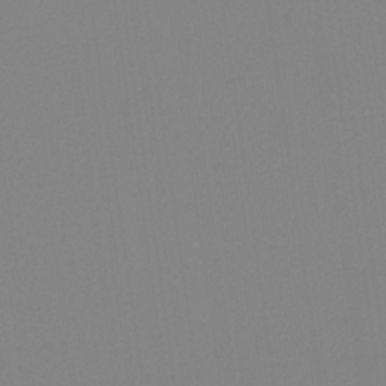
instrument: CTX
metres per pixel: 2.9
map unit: HNb
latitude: -36.4251
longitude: 54.6330
